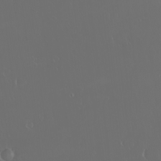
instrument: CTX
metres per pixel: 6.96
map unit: eHh
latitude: -2.7841
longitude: 20.2739
